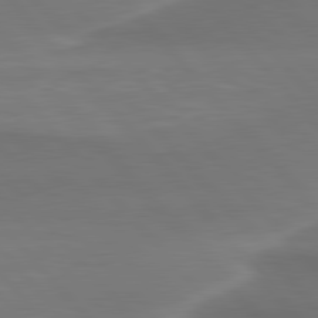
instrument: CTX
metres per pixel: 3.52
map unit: lApd
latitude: 79.9339
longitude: -114.1766
